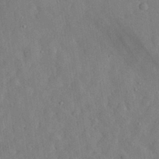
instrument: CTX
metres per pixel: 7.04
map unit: eHh
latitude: 29.7072
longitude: -76.4790
